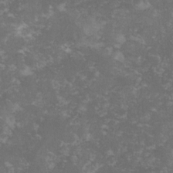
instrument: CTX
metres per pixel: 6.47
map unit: lHvf
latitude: -14.3118
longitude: -99.0269
